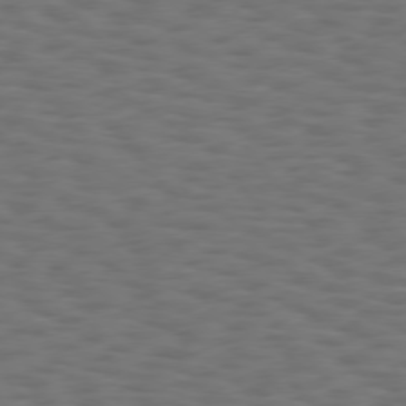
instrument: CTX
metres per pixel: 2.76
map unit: Hpe
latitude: 75.6883
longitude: -134.1577
